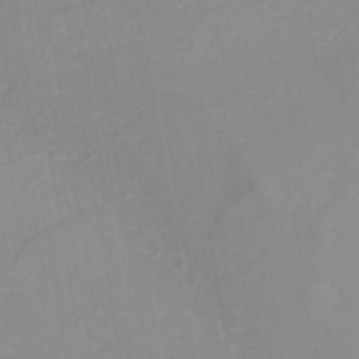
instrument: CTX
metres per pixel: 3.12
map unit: HNb
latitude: -49.1054
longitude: -45.0080
